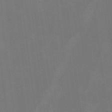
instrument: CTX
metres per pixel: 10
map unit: Nhu
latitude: -8.0661
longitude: -84.9136
